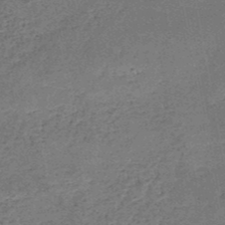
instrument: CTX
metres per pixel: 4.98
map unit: HNb
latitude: -50.3684
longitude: -49.5938
